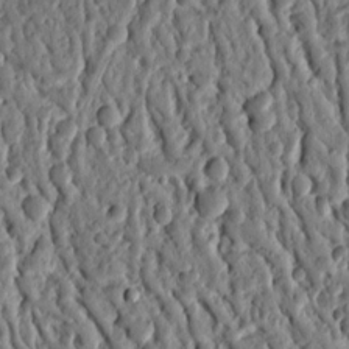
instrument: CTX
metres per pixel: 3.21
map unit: Ht
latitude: 11.9150
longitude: -75.6883
